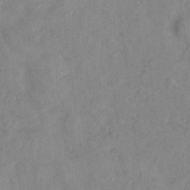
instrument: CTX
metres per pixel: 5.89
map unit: Hto
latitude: 7.0647
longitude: -60.1011
